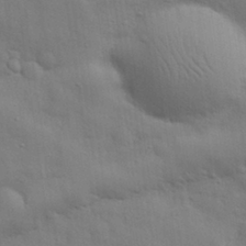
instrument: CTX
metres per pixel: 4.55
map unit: eHh
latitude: 28.8380
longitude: -75.3482
